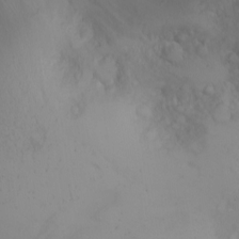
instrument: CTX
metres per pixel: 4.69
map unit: Nhu
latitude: -5.0486
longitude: -86.5734
